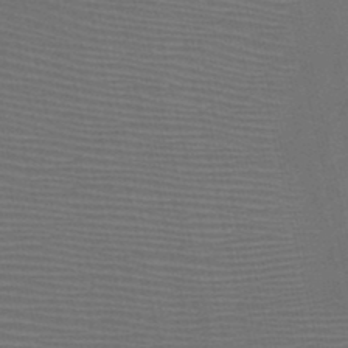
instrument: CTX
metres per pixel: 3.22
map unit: HNb
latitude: -47.2754
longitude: -41.2348
